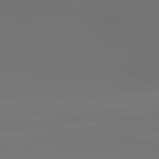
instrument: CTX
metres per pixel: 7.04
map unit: lApd
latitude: 79.2726
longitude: -175.0081
